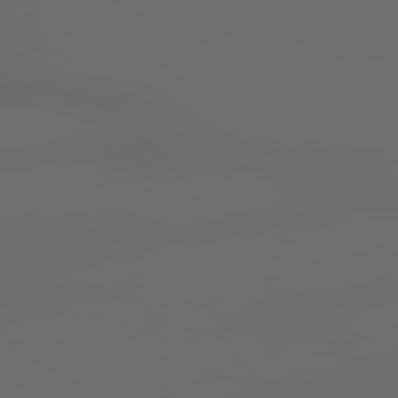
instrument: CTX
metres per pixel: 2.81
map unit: lApd
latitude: 79.1592
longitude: -166.7246
